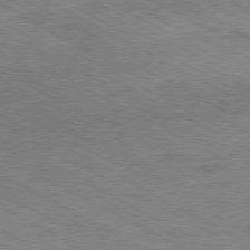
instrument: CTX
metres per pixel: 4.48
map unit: Hpe
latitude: -80.9542
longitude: 20.5573
